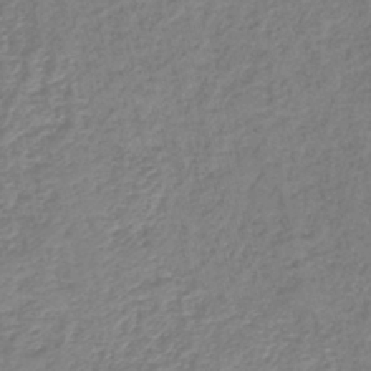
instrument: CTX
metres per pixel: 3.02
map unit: HNb
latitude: -41.3887
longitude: 50.0472
